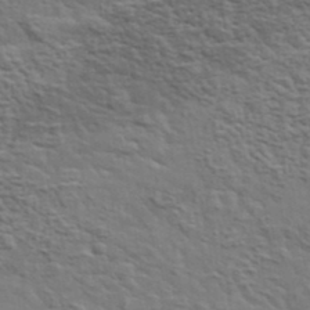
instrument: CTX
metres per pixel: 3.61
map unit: lHvf
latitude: 37.6316
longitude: -89.1026
